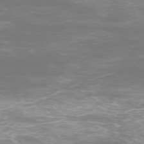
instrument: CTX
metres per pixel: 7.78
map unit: Ap
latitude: -74.8408
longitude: -76.8758
